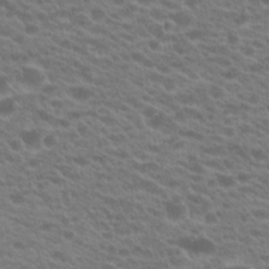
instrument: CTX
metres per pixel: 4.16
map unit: Hto
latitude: 22.0255
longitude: -37.5749
